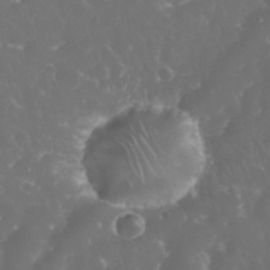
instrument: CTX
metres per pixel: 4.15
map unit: eHh
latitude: 33.8583
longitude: -63.1403
